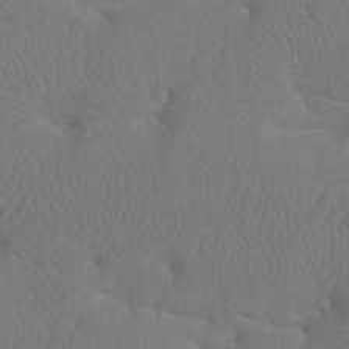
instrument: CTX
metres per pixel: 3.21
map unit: Htu
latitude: -7.8422
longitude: -33.8016
